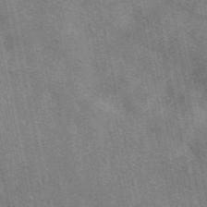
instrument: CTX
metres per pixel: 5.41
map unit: eAb
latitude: 47.8584
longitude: 121.6533
